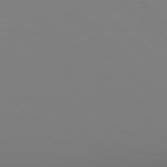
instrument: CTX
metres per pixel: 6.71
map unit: Ap
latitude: -79.6910
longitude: -55.6127
